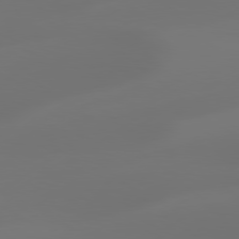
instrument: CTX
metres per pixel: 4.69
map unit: Hpe
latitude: 78.5168
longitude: -128.2711
